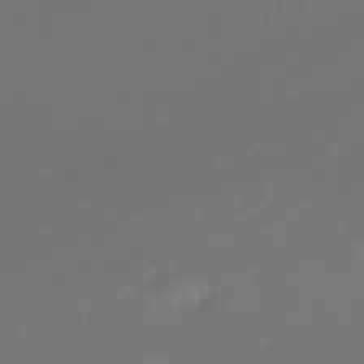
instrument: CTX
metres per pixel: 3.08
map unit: lHb
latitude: -47.9178
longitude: 66.4251
